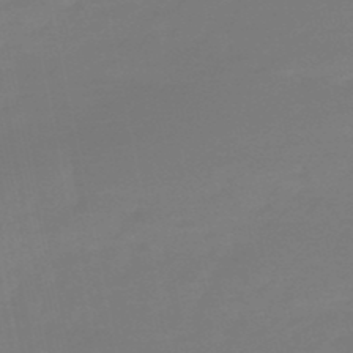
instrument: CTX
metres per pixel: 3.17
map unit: eHb
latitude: -49.5588
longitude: 77.6344
